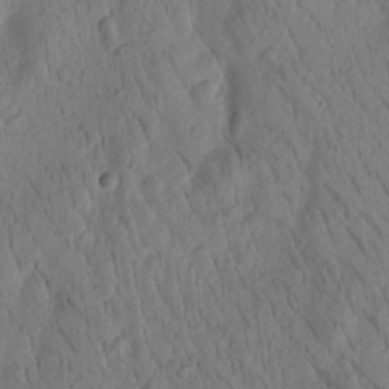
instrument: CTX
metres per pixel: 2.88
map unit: Htu
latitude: -1.9367
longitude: 171.7100
